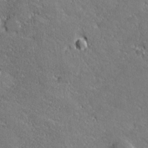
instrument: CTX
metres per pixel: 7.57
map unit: lHvf
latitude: 27.0270
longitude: 141.9367
